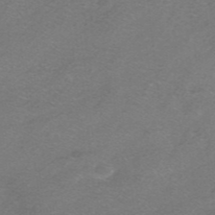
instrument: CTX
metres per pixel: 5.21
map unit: HNhu
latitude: -40.7463
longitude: 103.9556
